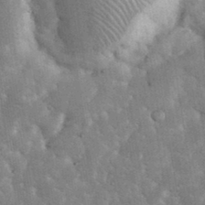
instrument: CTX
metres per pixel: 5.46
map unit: eHh
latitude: 34.7813
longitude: -68.2145
